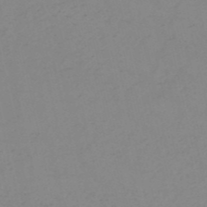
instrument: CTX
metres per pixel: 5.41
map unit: HNb
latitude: -52.0094
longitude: -50.6679
